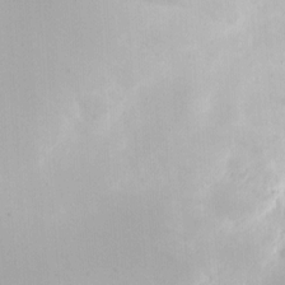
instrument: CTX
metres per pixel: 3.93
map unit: eHh
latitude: 11.2159
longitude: -67.9906
